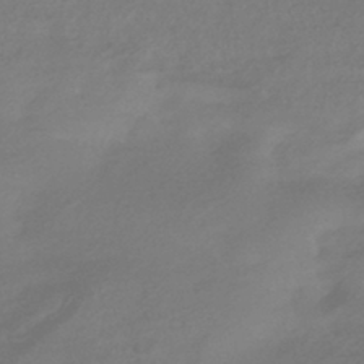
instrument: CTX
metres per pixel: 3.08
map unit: HNhu
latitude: -42.6707
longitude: 92.2362
